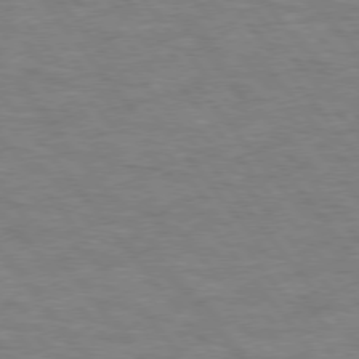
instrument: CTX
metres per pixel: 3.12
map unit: lApd
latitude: 75.8205
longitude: -57.7260
